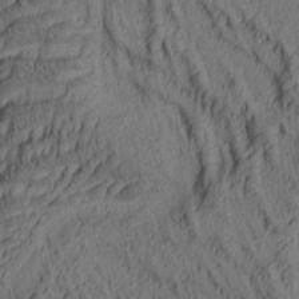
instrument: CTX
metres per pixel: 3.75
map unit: lAa
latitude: 5.2726
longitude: -115.1214
